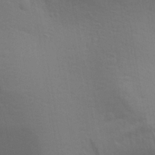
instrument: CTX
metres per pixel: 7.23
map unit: Aa
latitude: 30.5735
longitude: -135.8205
